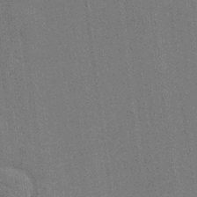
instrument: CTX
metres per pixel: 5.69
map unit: eHh
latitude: 18.3845
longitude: -67.9528
